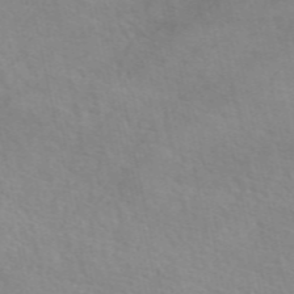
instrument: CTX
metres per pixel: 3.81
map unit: eAb
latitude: 51.2348
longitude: 107.2565
